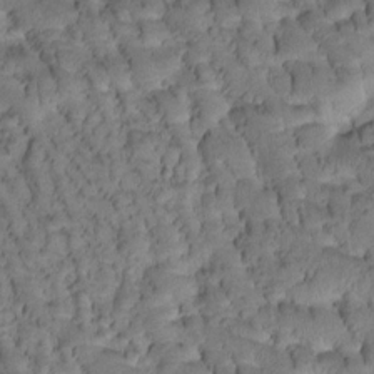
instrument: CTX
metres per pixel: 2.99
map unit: Htu
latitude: -2.9352
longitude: 173.0675
